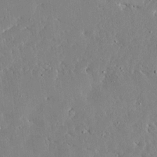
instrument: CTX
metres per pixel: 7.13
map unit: Ave
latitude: 16.2712
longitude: -139.4804
